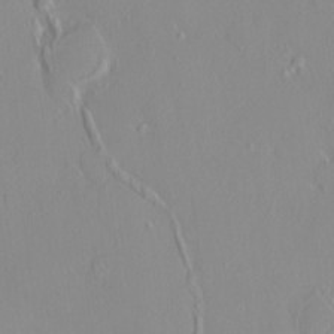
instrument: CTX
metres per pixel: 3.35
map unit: HNhu
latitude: 3.3670
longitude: 7.0108
